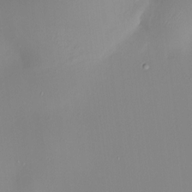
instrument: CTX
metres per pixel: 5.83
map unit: HNhu
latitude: 9.7072
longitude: 11.0487
